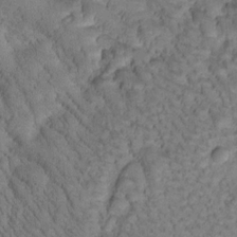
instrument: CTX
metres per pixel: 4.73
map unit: Htu
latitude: -1.1809
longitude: 172.8975
